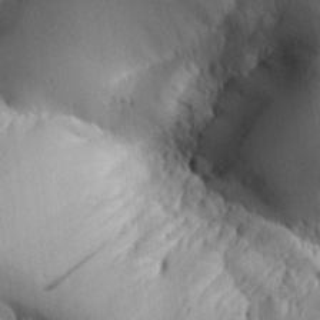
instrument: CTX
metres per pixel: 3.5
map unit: Aa
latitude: 25.4426
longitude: -127.5749
